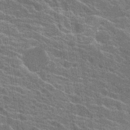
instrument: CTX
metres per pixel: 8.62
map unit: Hto
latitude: 24.3467
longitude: -43.3860
